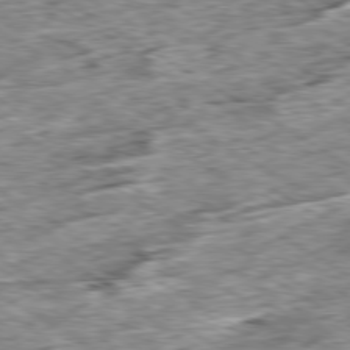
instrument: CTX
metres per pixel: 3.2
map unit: Ap
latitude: -79.8989
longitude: -84.2334
